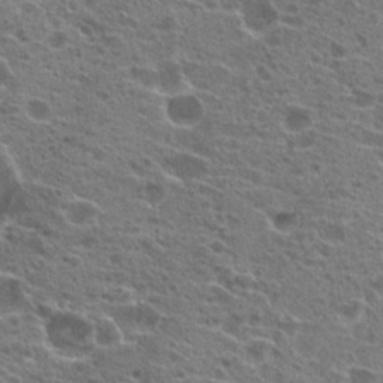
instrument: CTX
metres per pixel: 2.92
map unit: Hto
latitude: 21.6883
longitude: -41.7260
